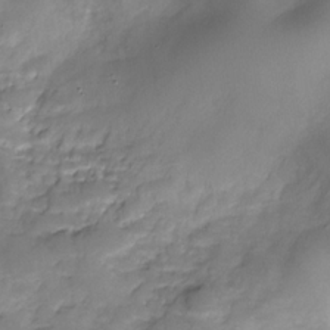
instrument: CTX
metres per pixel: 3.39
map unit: Hve
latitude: -30.0661
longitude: 90.2740
